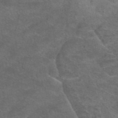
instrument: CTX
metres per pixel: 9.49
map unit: eAb
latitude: 45.1970
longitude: 103.3888
